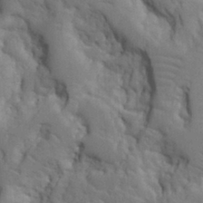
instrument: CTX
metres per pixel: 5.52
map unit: Ht
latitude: 9.3104
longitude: -77.1214
